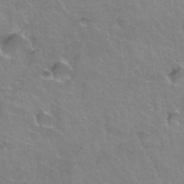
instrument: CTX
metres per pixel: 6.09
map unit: Hto
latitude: 35.8205
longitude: -44.2711
